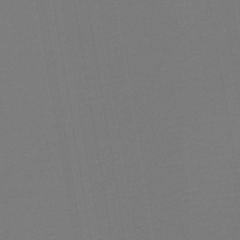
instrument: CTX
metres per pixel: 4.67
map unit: lHb
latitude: -46.1983
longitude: 70.6896
